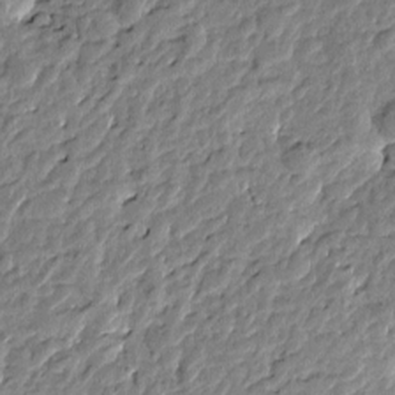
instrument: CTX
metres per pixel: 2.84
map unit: Htu
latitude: -1.2187
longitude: -178.8191
